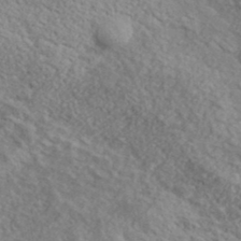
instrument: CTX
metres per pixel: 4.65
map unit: lHvf
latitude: 37.9717
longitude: -87.6694
